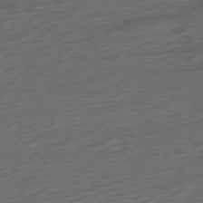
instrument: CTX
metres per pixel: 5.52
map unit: Ap
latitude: -76.5385
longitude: -78.5357
